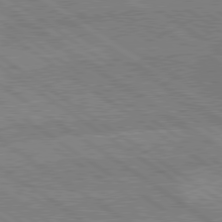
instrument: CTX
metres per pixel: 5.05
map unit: lApd
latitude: 79.3104
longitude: -161.7260
